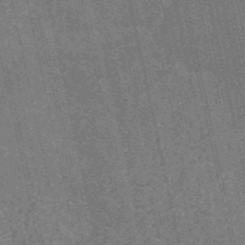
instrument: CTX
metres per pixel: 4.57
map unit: HNb
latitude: -53.7099
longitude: -38.2333
